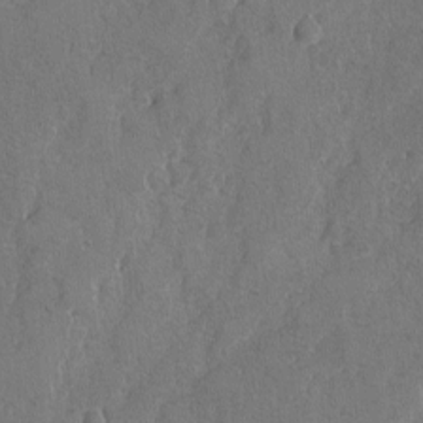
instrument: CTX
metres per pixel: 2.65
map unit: Ave
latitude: -7.5966
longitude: -118.1955
